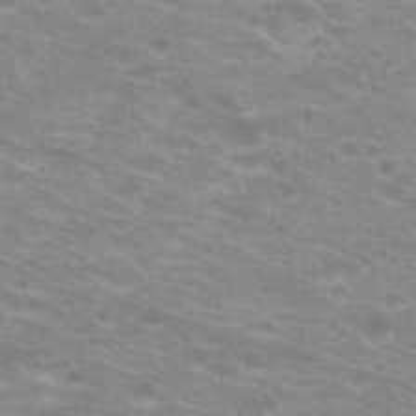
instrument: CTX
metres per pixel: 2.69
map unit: Hto
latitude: 20.6302
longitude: -37.2537
